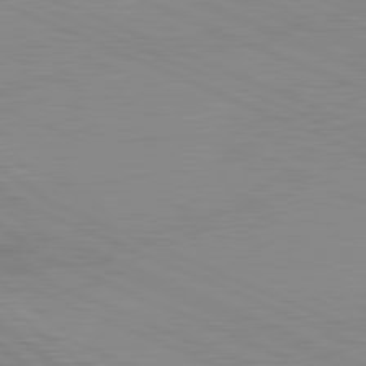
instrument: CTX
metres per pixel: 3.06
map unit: lApd
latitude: 81.5182
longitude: -156.8757
